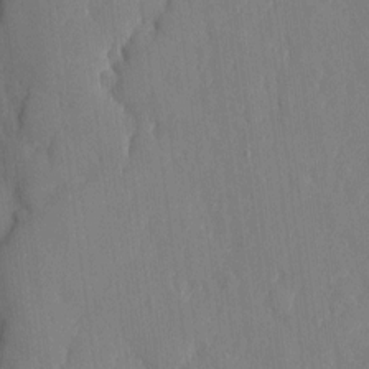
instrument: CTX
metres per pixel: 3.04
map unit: eHh
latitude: 5.8205
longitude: -72.8380
